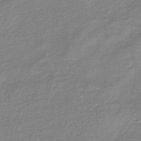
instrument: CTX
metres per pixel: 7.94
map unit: eHb
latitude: -45.2943
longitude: 82.1795
